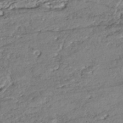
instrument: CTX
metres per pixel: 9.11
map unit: HNhu
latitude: -43.4643
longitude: 107.6722
